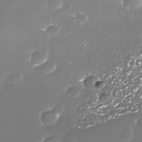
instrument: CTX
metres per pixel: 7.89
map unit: Nhe
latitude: -36.0283
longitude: -87.6127
